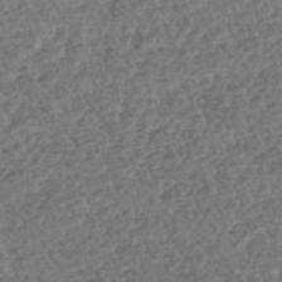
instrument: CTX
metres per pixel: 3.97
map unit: lHb
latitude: -43.7099
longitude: 76.1984
